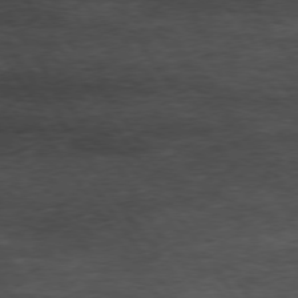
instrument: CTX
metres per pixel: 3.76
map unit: Hpe
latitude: 74.2523
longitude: -142.6491
